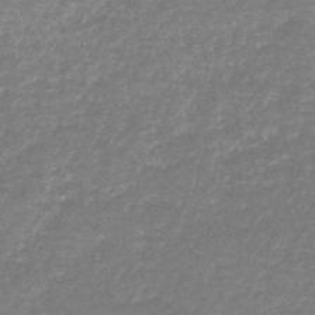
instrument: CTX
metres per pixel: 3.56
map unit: HNb
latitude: -49.3510
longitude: -51.9150
